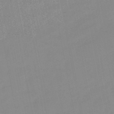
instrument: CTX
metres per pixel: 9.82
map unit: lHb
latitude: -48.8786
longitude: 80.5763
